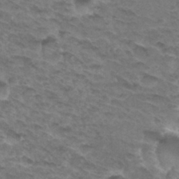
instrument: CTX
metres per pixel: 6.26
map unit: Hto
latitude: 32.9703
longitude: -46.5168
